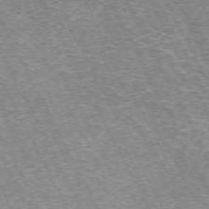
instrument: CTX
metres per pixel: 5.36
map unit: Hpe
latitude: -70.9920
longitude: 11.8989
